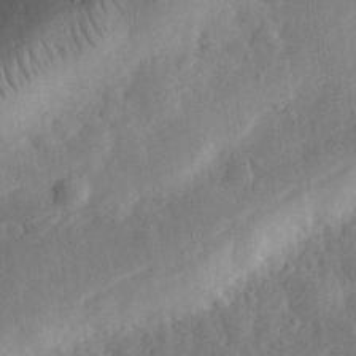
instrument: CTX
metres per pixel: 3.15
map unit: eHh
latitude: 30.8758
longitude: -78.1200
